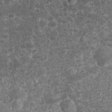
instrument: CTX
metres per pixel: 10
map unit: eHh
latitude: 33.1970
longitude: -62.7813
